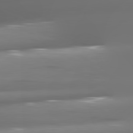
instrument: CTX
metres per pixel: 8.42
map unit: lApd
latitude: 81.3671
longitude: -144.6490
